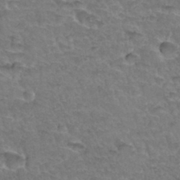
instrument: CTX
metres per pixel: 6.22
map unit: Hto
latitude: 34.7057
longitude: -46.6491
